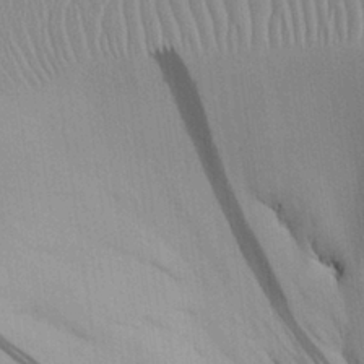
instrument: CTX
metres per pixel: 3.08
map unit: Aa
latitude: 27.1214
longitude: -138.0255
